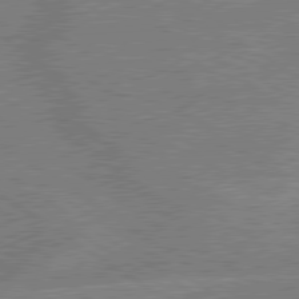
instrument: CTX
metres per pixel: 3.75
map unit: lApd
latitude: 79.4049
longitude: -145.8205
